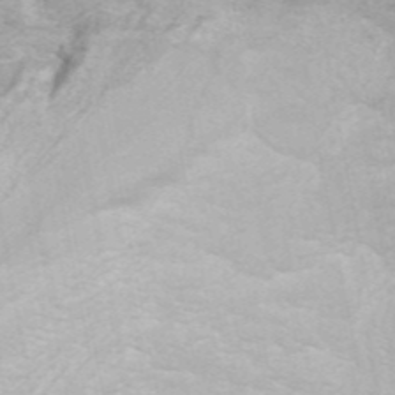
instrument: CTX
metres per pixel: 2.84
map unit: ANa
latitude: 45.0080
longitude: 27.6343
